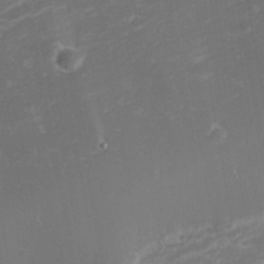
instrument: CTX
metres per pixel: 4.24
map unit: eHh
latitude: -2.1794
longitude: -81.6883
